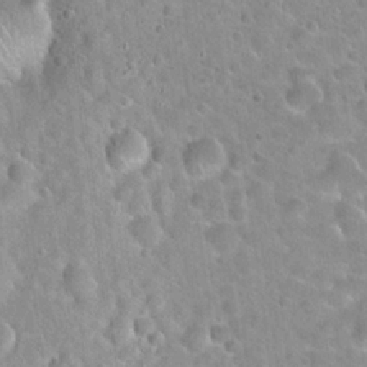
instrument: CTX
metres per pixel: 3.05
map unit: Hto
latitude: 21.6883
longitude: -52.7435
